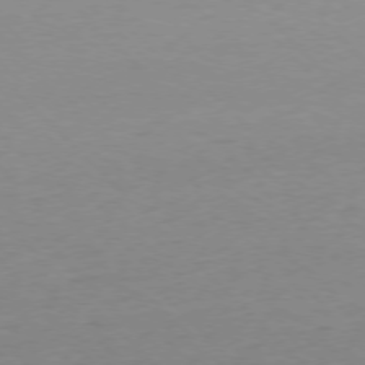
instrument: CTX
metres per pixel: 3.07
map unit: Ap
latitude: -77.1431
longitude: -92.3656
